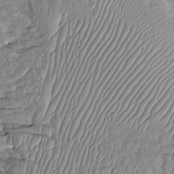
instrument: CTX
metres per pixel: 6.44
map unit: Htu
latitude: -1.8990
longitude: 149.6533
